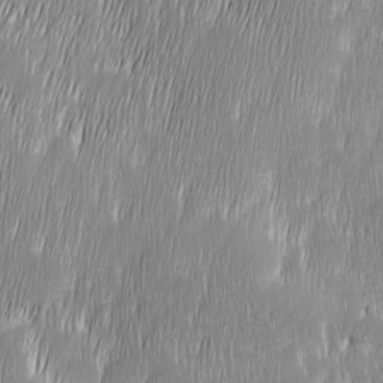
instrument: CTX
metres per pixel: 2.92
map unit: Ave
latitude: 9.5560
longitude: -105.9906
